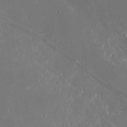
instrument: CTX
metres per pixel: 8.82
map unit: Nhu
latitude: -29.2187
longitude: -70.0255
